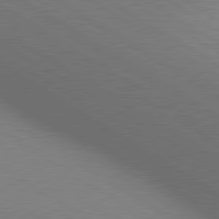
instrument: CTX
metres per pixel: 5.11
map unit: lApd
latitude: 80.1767
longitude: 126.4818
